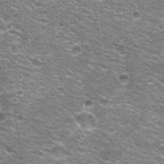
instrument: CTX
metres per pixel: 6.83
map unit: Hto
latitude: 21.8206
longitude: -32.8002
